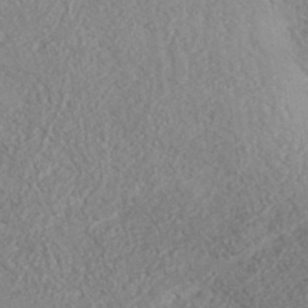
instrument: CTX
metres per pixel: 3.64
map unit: ANa
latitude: 35.5560
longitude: 14.8786
